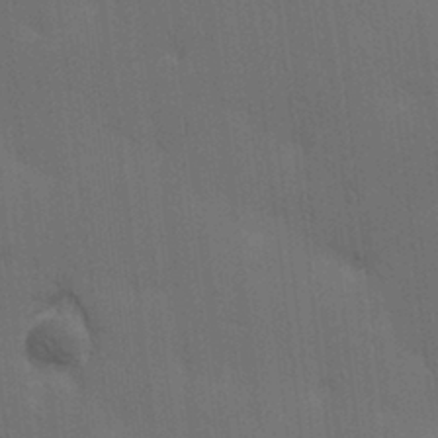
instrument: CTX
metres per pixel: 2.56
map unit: lAa
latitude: 11.7261
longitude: -108.7435
